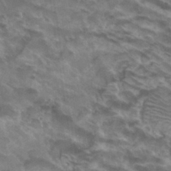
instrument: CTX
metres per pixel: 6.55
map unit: Hto
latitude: 32.8191
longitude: -43.0459
